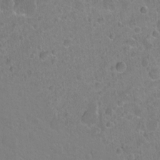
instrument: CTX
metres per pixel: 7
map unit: Ht
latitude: -6.5384
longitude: -37.1403
